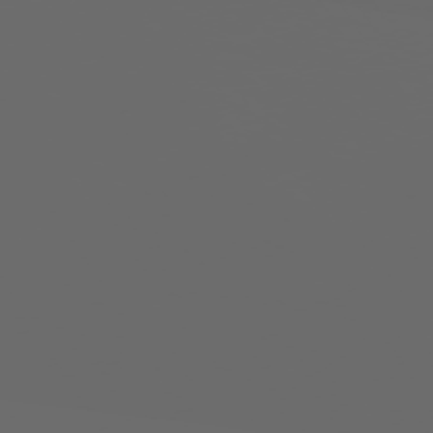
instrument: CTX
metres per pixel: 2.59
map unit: Hpe
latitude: 73.8206
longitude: -127.2348
